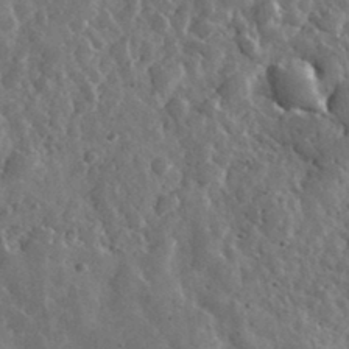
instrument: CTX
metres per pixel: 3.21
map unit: lHvf
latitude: 35.3292
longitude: -88.2523
